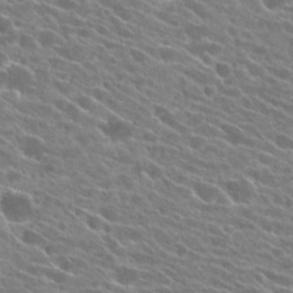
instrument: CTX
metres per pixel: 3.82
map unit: Hto
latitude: 24.9891
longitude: -41.3292
